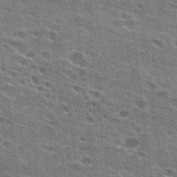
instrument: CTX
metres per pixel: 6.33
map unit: Hto
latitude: 23.7827
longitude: -42.9514
